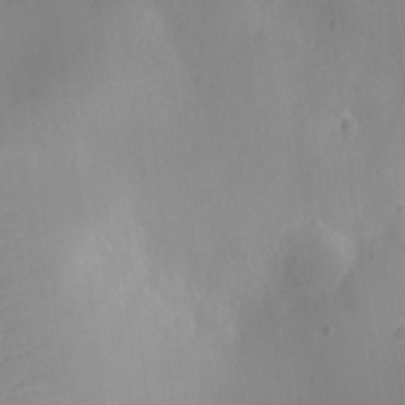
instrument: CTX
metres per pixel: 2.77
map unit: Ht
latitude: -9.0864
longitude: -21.7261
